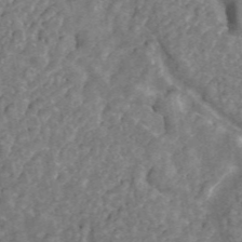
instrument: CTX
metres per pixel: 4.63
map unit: ANa
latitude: 44.5923
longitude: 30.2928
